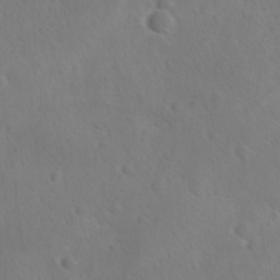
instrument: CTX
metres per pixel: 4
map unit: Ave
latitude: -8.6329
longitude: -121.5371
